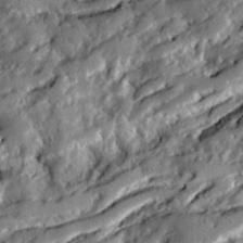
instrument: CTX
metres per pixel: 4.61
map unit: Ave
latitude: 20.1200
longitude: -129.7827
